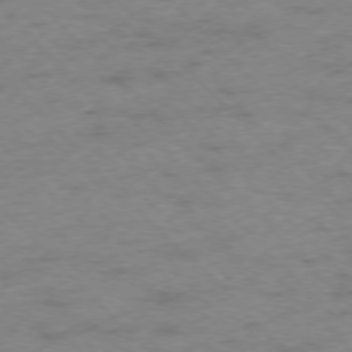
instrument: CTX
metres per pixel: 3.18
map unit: Ap
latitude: -76.4062
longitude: -64.9325
